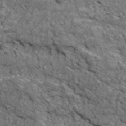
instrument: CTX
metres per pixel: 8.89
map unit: Ave
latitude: 18.9324
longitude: -134.3467
